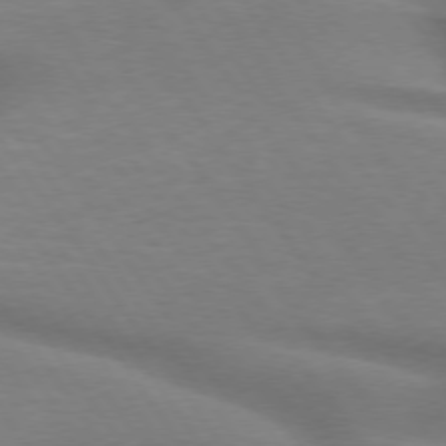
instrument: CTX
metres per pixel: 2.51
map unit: lApd
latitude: 74.8002
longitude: -59.1025
